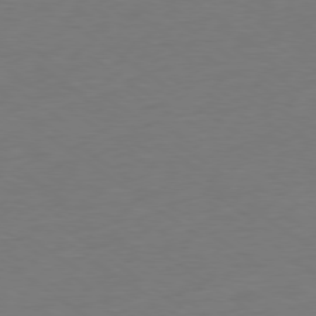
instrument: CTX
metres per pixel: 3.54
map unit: Ap
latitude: -79.1998
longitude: -68.0255
